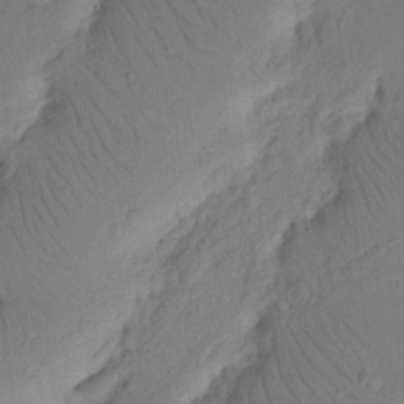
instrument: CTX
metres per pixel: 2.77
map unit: Nhu
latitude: 15.9906
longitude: -75.4426
